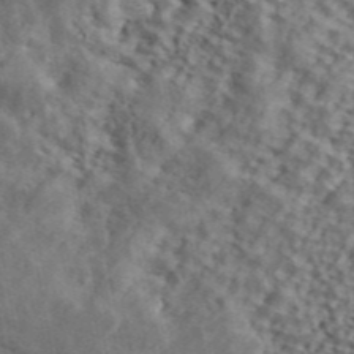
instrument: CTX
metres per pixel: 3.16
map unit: ANa
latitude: 45.0458
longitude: 47.3320
